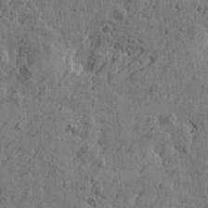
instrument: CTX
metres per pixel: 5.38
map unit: Htu
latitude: -6.0283
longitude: 179.7099
